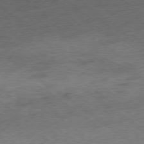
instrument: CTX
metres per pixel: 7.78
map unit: Ap
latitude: -79.0486
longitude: -49.0836
